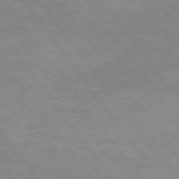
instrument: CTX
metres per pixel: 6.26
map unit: Hpe
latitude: 75.2726
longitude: -140.7624
